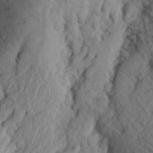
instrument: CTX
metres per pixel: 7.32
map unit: Aa
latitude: 25.4615
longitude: -147.8017
